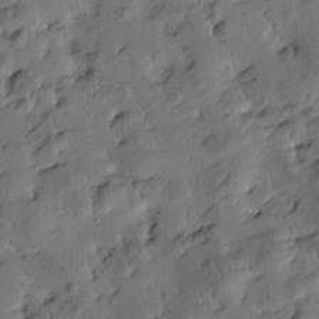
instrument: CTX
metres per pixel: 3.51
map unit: Htu
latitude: 0.3467
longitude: -179.9717
